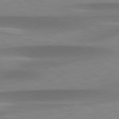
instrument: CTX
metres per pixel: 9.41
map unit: lApd
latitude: 79.4238
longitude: -92.7435
